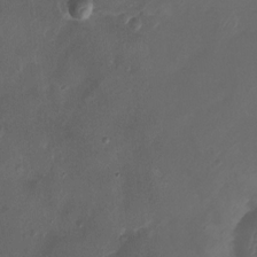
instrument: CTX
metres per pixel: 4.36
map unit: Ht
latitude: -2.7274
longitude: -19.6316
